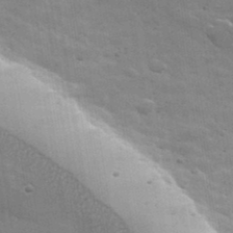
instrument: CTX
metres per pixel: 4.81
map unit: lHvf
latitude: 36.8002
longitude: -91.7261
